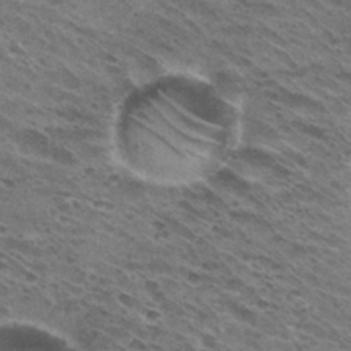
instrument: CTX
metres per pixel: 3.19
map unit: Hto
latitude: 30.8191
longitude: -45.2159
